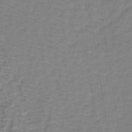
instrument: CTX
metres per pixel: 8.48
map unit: lHb
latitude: -42.4440
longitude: 70.9920
